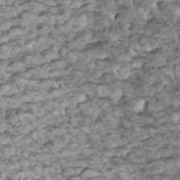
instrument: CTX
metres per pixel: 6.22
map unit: Htu
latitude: 3.0080
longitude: -21.2537
